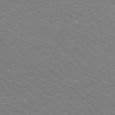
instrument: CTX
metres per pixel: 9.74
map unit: HNb
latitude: -48.6708
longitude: -46.6113
